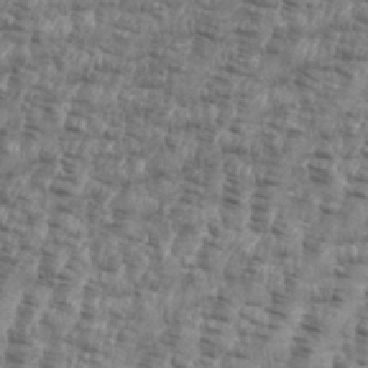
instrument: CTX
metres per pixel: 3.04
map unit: eHh
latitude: 35.7071
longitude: -136.6302
